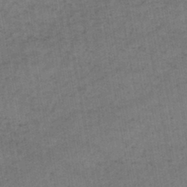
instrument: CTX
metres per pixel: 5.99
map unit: lHb
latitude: -43.4454
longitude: 72.8030
